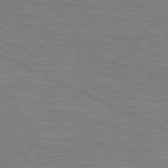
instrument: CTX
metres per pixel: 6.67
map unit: lApd
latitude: 81.0647
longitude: -170.7624
